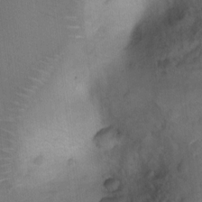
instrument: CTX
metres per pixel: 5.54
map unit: Ht
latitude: 7.5749
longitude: -30.2523
